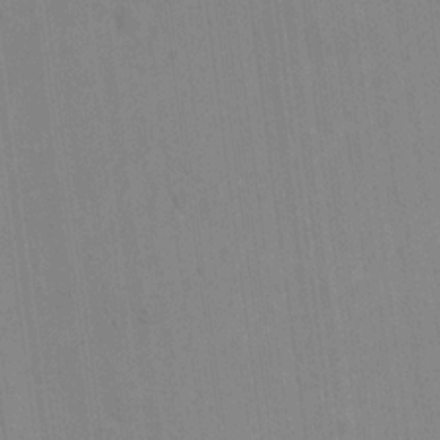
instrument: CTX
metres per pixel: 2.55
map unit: Nhu
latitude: 13.7639
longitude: -36.0255
